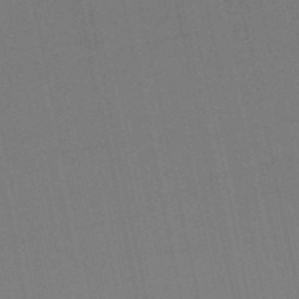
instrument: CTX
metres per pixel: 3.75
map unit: lHb
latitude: -50.7463
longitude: 79.7288
